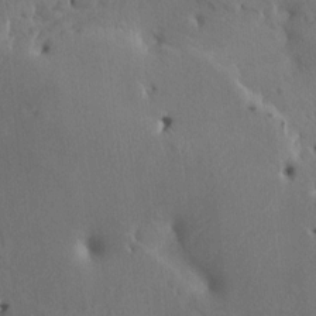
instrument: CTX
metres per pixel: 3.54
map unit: HNhu
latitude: 4.1578
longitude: 6.5951
